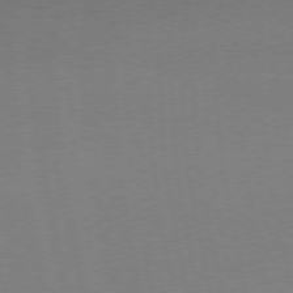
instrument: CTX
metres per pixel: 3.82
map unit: Ap
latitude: -74.9164
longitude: -74.2523
